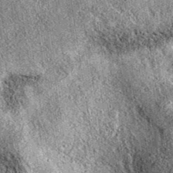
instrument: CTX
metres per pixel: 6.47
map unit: eAb
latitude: 36.7057
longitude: 111.0864
